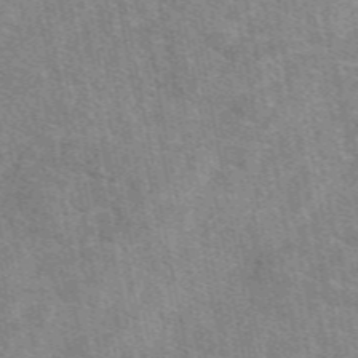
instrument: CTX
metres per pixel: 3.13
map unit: eAb
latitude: 49.8394
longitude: 120.2172
